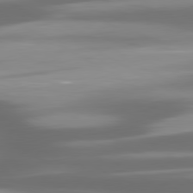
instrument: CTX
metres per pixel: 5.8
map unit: lApd
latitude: 80.2333
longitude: -139.2159
